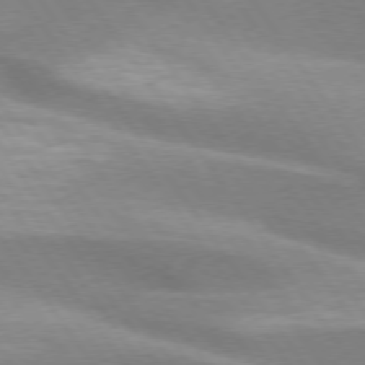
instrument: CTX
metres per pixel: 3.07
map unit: lApd
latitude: 74.9325
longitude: -63.7639
